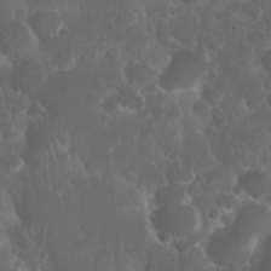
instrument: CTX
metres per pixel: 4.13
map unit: Nhu
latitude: 27.9339
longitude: -62.2145
